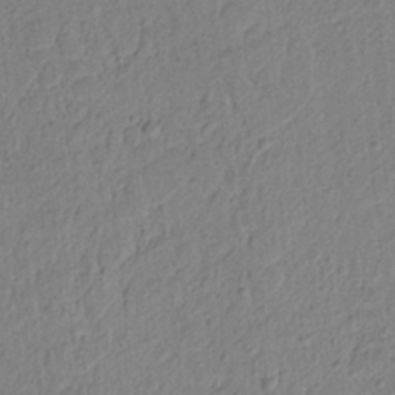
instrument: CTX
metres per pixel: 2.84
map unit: lAvf
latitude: 6.2522
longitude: 165.6911
